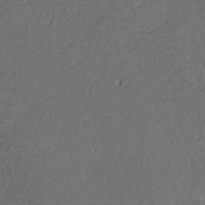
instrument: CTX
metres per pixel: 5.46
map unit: HNhu
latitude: 4.4601
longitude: 8.0850
